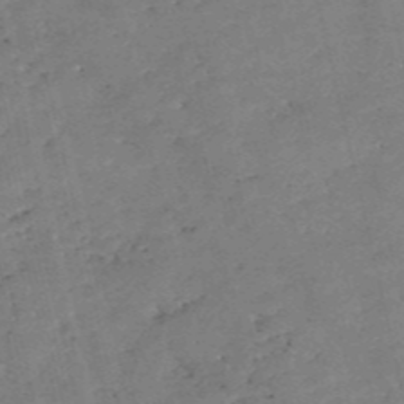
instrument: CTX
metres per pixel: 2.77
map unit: eHh
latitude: -55.0864
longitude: -91.2726
